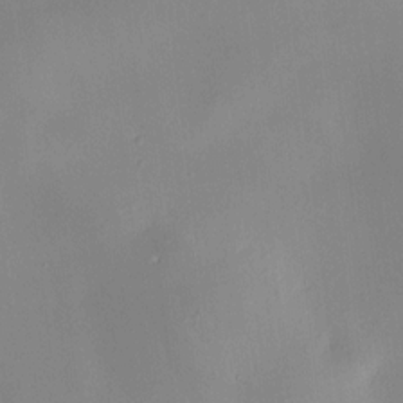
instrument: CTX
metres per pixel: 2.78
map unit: HNhu
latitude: 8.8002
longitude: 9.6722
